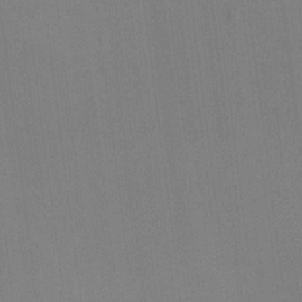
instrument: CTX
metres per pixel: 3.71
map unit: HNhu
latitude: -1.8612
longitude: -6.9136
